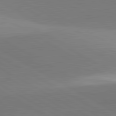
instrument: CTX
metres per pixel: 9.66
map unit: lApd
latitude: 81.8394
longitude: 135.9178
